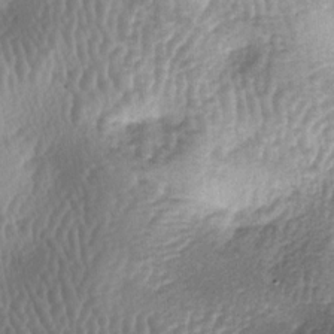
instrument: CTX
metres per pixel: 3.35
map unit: lAa
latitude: -6.3495
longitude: -128.2711
